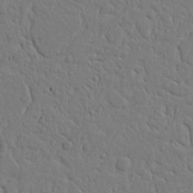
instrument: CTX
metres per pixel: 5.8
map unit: Nhu
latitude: 15.2915
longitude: -74.7813
